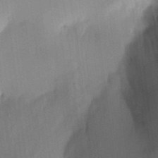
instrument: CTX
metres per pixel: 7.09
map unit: eHh
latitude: 5.1025
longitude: -74.0633
